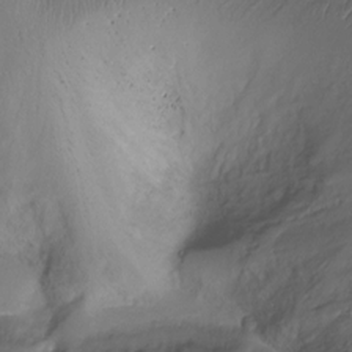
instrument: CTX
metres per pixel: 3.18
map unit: Ht
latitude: -18.1606
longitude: -44.8947
